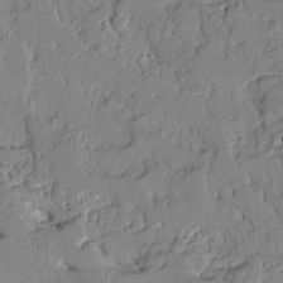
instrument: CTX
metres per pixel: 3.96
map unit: Ave
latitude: 13.5560
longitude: -132.2523
